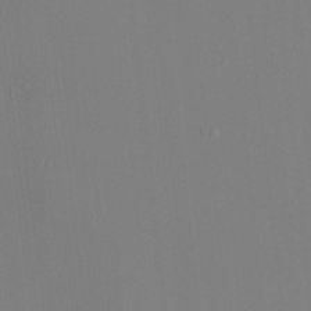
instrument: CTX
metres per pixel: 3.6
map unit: HNhu
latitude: 7.2726
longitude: 1.7478
